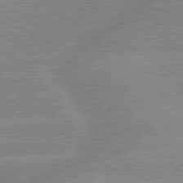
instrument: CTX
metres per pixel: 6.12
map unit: lApd
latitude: 79.6127
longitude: -132.0633
